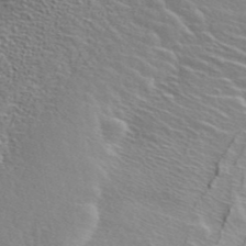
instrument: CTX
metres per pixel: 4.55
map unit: ANa
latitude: 43.2915
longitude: 54.6519
